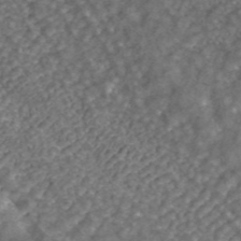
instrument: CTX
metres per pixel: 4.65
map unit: ANa
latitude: 43.3671
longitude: 25.2754
